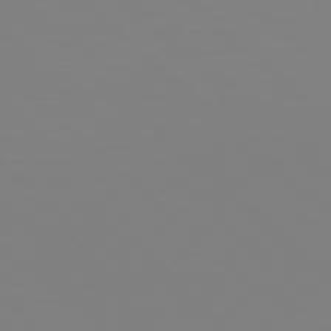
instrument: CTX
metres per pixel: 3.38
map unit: Hpe
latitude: 77.7449
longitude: -173.8961
